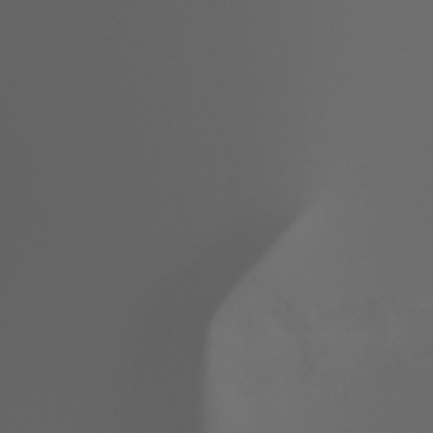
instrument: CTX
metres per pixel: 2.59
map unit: Ht
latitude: -3.8800
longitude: -61.2159
